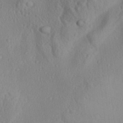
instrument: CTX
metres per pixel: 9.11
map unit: Aa
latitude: 29.9906
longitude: -137.3482
